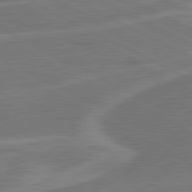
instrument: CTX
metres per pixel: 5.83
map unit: lApd
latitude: 81.0836
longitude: 128.4818
